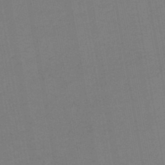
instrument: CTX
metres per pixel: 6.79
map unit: lHb
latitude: -45.0298
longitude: 67.6722
